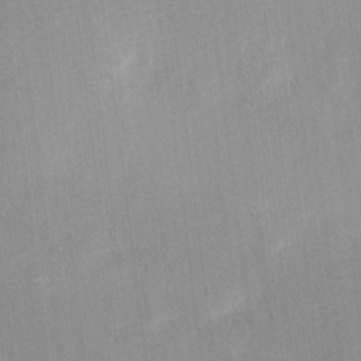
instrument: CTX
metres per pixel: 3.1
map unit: Ave
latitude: 10.6491
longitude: -106.9514
